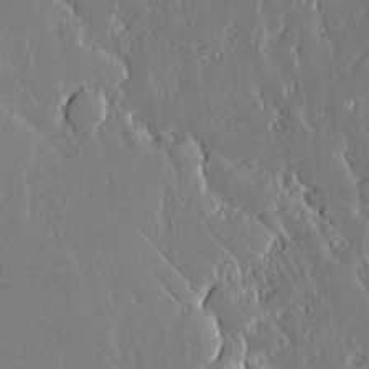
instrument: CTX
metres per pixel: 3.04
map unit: Aa
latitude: 12.8191
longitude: -126.9892
